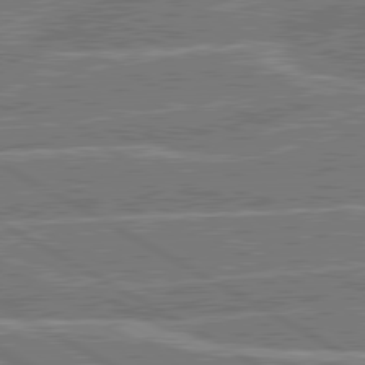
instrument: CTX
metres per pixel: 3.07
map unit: lApd
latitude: 80.6868
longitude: 119.5021
